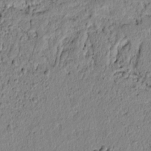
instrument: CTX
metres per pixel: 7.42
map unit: lAvf
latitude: 6.6868
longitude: 166.0661
